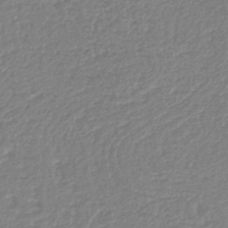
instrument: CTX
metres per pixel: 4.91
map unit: lHb
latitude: -45.1431
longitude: 60.2173
